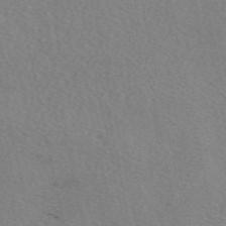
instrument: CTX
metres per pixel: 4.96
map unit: eAb
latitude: 50.5923
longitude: 109.2565
